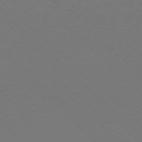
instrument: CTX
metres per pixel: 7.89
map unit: Ap
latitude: -78.3306
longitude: -91.6694
